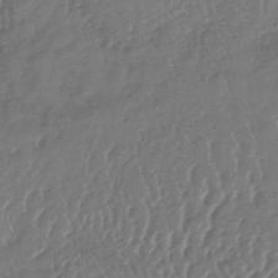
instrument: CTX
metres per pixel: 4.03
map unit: lHb
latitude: -39.5777
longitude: 68.2550
